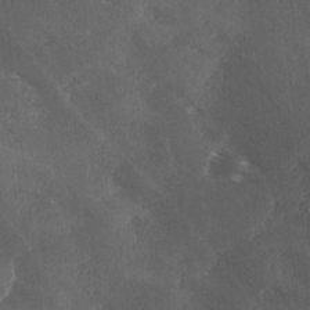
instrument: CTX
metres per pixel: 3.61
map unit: Ave
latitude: 0.6868
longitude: -111.6505
